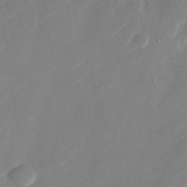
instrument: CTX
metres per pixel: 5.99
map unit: Nhu
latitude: -29.0298
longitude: -72.4223
